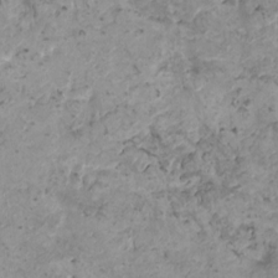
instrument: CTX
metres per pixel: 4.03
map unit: HNhu
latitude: 0.3089
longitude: 2.5006
